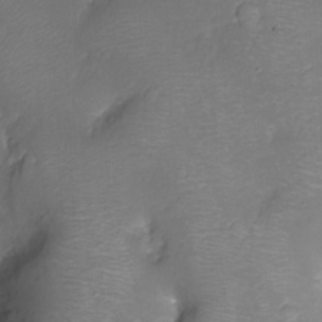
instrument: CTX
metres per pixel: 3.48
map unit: Nhu
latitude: -12.0094
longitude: -38.1578
